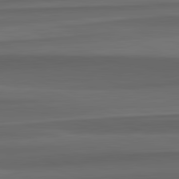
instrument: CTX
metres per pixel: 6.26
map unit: lApd
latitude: 82.8191
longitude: 176.5385
